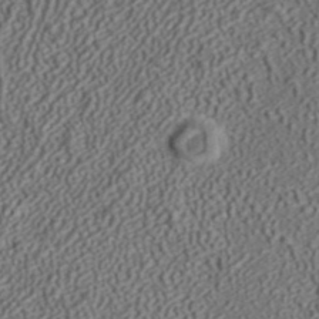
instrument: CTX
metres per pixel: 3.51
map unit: ANa
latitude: 36.5168
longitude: 17.9367
